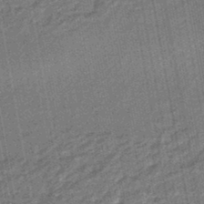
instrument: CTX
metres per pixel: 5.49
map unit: eHb
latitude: -45.7856
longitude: 89.2565
